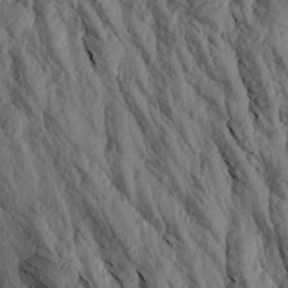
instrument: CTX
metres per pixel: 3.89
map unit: Aa
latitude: 17.4804
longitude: -146.0255
